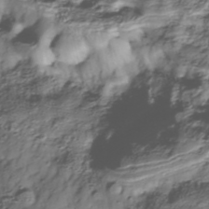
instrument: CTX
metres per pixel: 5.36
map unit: Nhe
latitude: -38.4818
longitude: -147.9528
